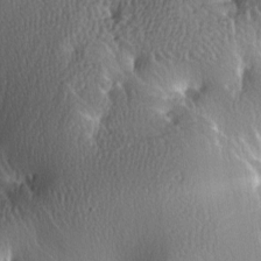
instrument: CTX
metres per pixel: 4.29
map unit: lAa
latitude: -7.2376
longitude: -124.6679
